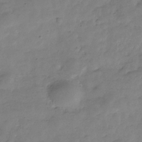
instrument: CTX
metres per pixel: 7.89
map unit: Hve
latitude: -31.7477
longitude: 90.6708
